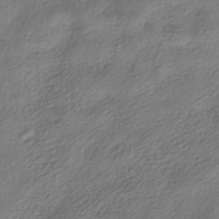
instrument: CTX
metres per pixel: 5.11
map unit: HNhu
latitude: -40.2361
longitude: 101.6154
